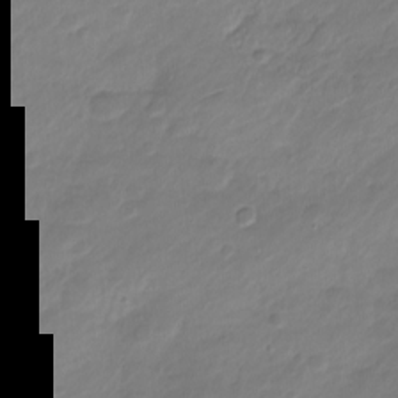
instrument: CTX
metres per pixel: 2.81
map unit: Nve
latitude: -17.5022
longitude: 106.4629
